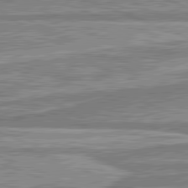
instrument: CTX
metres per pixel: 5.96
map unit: lApd
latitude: 81.8772
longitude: 167.6155
